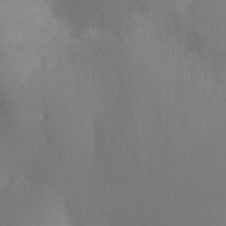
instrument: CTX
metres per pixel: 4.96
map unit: Ht
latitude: -4.0094
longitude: -25.4804
